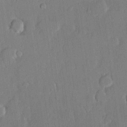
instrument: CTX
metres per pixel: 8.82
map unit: lHvf
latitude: 20.4034
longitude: 146.2550
